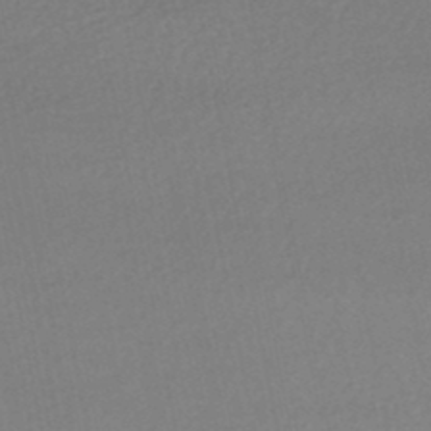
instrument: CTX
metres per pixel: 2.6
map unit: HNhu
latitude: -48.3496
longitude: 98.3873
